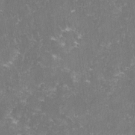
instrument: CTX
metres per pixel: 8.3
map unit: lHvf
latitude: -13.7667
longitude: -98.8757
